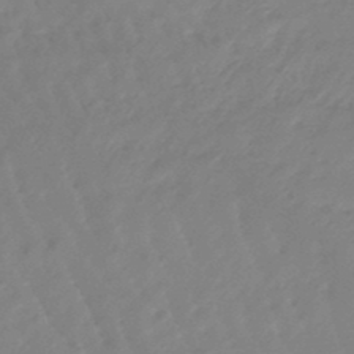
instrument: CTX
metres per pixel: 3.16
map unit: eHb
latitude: -46.2550
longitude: 83.1809
